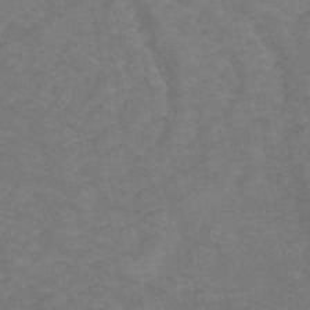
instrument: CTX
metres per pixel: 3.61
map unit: ANa
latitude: 42.9514
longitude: 16.9353
